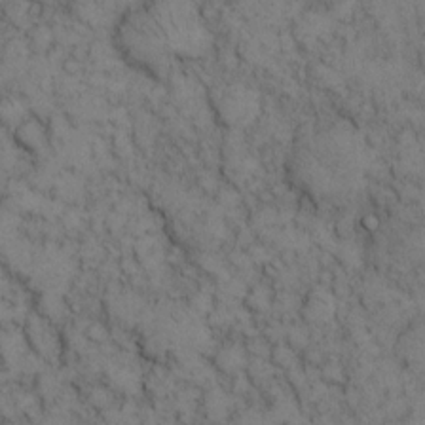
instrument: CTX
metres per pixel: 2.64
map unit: eHh
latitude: 13.8395
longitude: -63.5182
